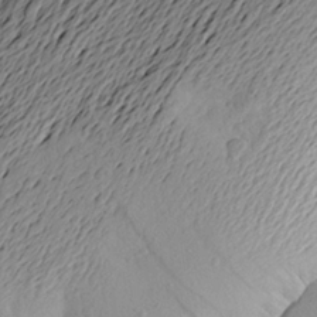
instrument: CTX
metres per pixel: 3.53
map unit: Aa
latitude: 21.8206
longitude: -148.9514
